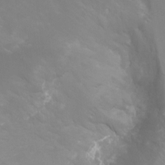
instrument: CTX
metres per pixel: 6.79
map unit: Ht
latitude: -8.9164
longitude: -20.6302
